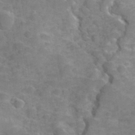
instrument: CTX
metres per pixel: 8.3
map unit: Hve
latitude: 31.9151
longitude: 151.6533
